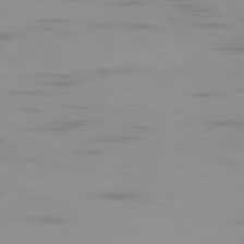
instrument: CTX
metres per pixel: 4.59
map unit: Ap
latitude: -79.8800
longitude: -69.3293
